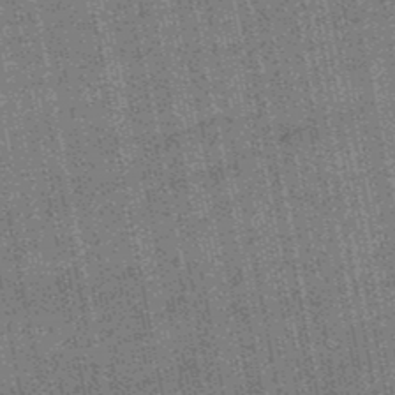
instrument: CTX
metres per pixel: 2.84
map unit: HNb
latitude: -48.8408
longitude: -38.3845
